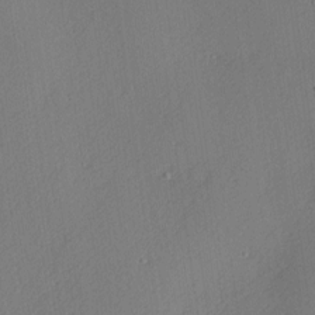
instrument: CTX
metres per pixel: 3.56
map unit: Nhu
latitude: 0.7624
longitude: -77.0836
